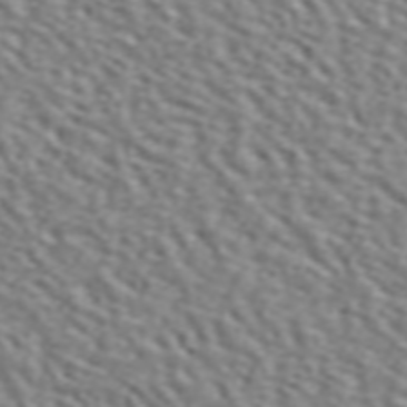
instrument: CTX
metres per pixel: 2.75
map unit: ANa
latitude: 45.9717
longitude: 49.0298
